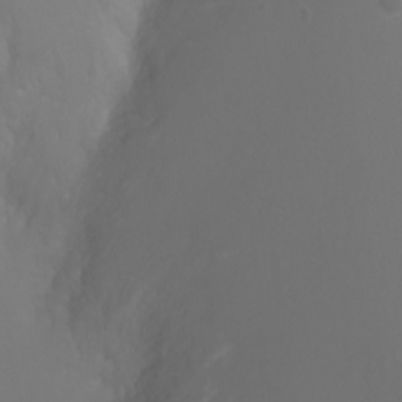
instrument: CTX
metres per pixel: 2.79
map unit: Nhu
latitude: -4.6896
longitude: -72.5924
